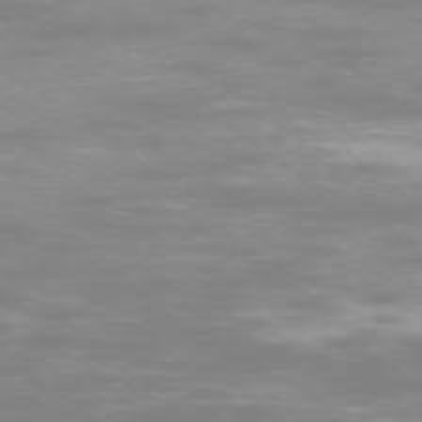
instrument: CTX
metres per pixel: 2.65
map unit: Ap
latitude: -74.9164
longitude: -76.0255
